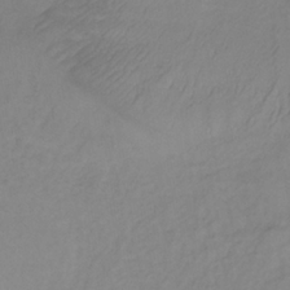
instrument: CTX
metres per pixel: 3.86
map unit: lHb
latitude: -35.0486
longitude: 71.4455
